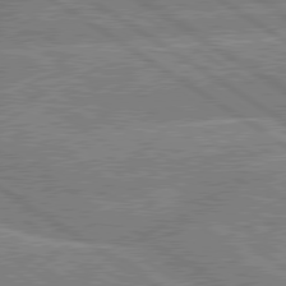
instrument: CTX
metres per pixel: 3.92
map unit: lApd
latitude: 79.5371
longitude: -158.1578
